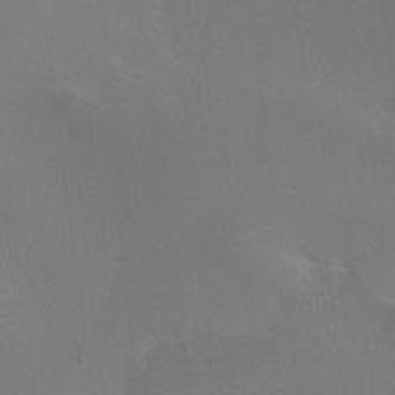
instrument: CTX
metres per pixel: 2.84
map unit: HNhu
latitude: 4.0444
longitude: 5.5777
